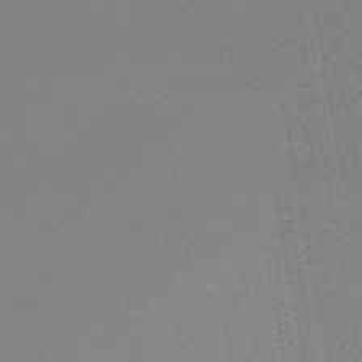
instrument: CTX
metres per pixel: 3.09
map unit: lHb
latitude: -47.7666
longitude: 66.7652
